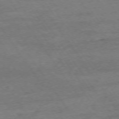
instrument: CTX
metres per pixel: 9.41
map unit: Ap
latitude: -74.9920
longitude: -85.7072
